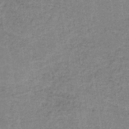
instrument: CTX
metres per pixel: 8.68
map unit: HNb
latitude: -36.0283
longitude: 54.0472
